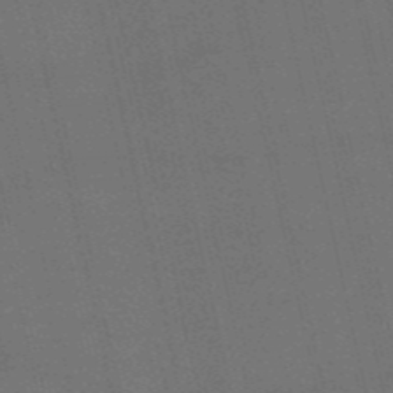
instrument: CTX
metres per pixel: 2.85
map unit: HNb
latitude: -52.8219
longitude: -41.1781
